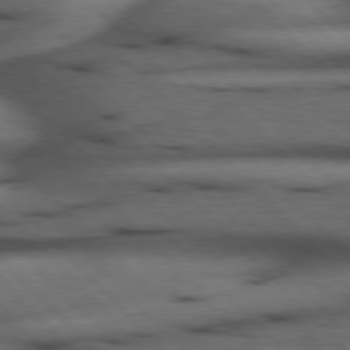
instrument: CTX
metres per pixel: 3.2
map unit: Hpe
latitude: 77.0080
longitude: -154.7057
